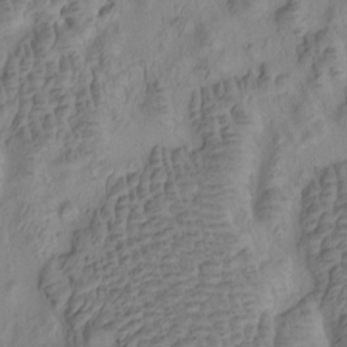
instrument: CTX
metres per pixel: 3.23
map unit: eHh
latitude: -1.2943
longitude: 15.3132
